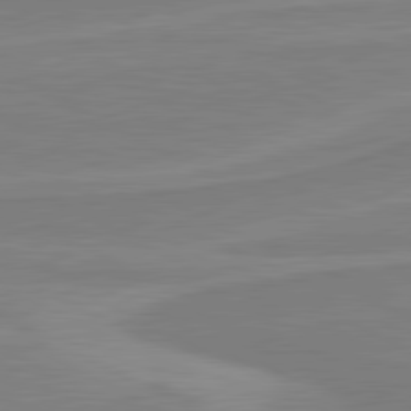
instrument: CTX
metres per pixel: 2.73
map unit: lApd
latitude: 81.2159
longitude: 171.0487
